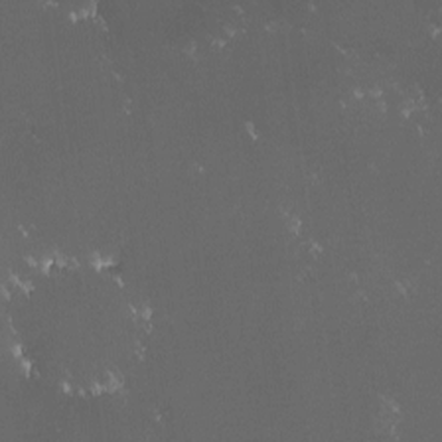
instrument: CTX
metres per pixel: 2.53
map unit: lHvf
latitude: -14.1417
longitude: -103.3859
